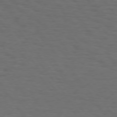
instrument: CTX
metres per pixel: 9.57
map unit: Hpe
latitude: 75.4615
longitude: -131.0459
